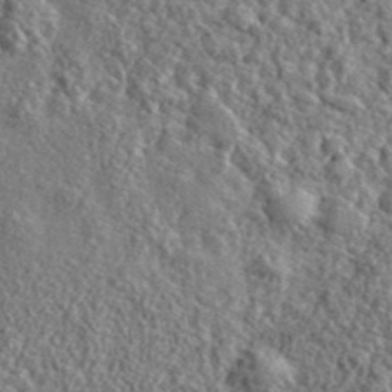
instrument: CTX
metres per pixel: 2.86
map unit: eHh
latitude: 42.4034
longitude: -90.2145
